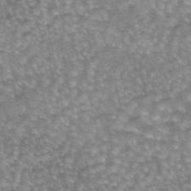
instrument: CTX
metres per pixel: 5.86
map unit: eAb
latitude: 45.1970
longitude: 104.7463
